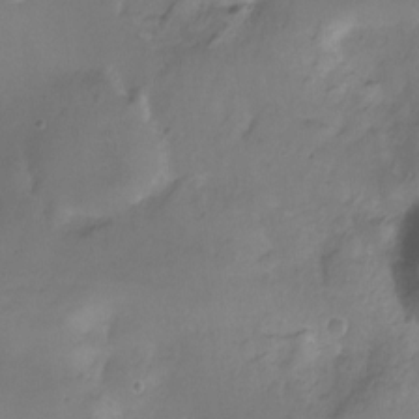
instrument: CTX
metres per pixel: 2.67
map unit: Nhu
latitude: -12.5952
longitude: -40.9513
